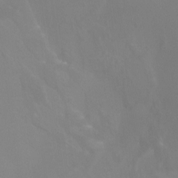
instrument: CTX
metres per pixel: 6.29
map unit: Nhu
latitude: -8.9353
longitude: -71.2348
